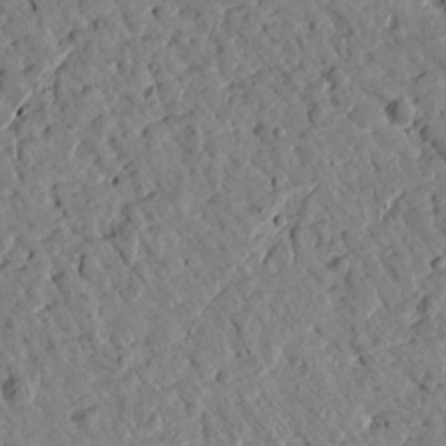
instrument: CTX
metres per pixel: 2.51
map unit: Htu
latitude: 1.0647
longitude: 179.7099
